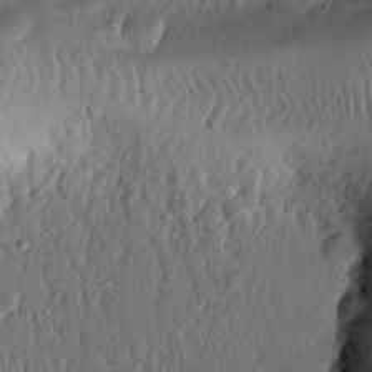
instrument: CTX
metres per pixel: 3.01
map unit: eHh
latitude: 24.9135
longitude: -78.6680
